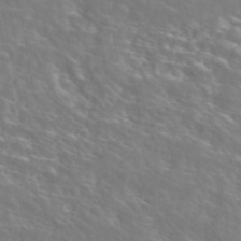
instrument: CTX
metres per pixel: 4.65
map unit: ANa
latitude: 44.9325
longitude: 30.4440
